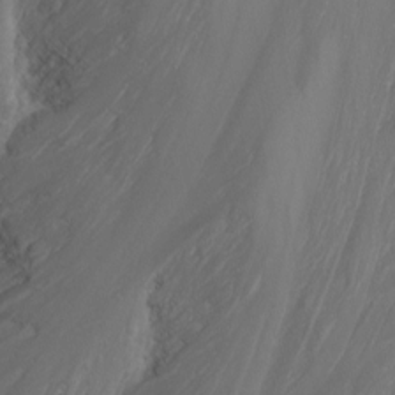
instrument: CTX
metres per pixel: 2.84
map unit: Nhu
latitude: -4.7085
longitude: -87.7827
